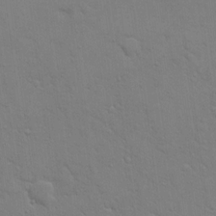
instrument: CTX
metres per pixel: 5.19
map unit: eHh
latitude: 17.0647
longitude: -66.6868
